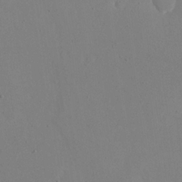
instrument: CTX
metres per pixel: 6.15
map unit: eHh
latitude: 19.6882
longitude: -68.4601
